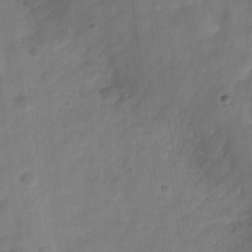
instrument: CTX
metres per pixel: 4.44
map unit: Hve
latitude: -32.1228
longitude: 92.8786
